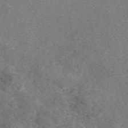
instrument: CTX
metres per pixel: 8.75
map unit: eAb
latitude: 48.3845
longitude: 109.6533
